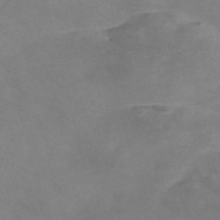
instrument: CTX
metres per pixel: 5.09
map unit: Nve
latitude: -58.1038
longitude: 59.4454
